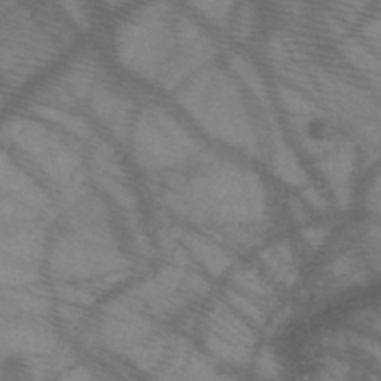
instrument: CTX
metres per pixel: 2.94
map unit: HNb
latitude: -48.6519
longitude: -40.6490
